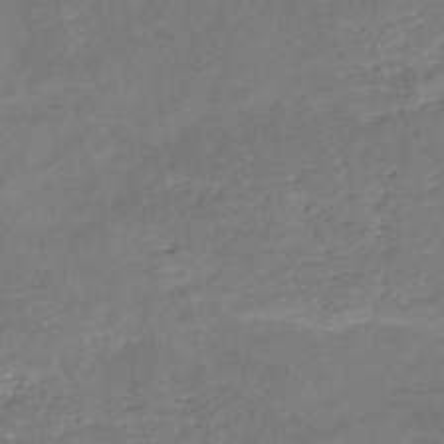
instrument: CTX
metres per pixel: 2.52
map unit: HNb
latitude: -50.7841
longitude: -41.0647
